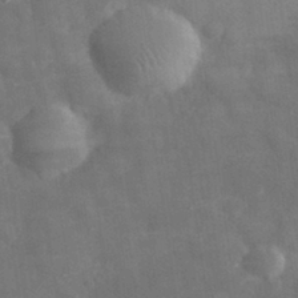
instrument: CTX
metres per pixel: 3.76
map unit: eHh
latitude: 30.7058
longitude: -72.2712
